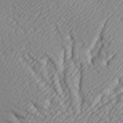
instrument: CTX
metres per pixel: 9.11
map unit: Hve
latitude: 3.3670
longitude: -124.1955
